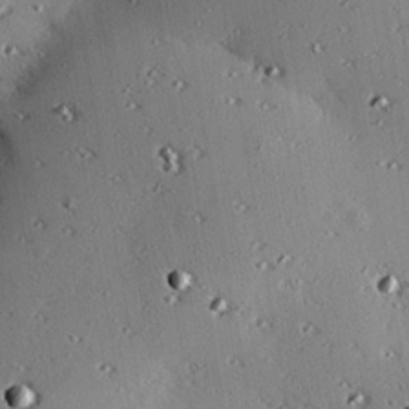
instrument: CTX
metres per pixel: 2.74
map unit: eHh
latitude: 23.1592
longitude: -90.3089
